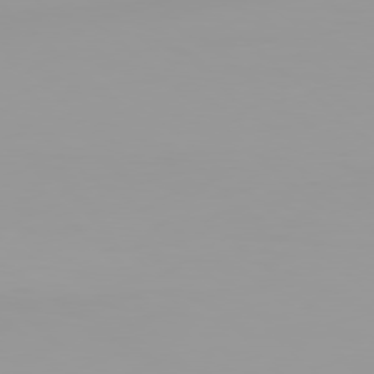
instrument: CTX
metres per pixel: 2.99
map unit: Hpe
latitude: 78.2145
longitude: -144.9891
